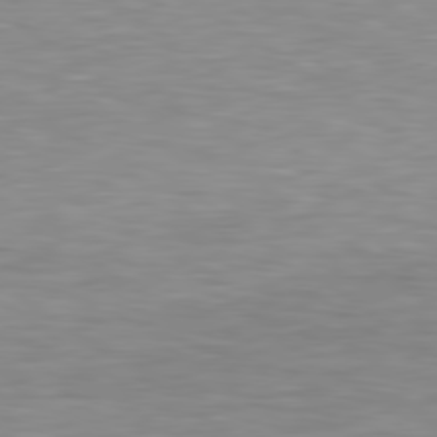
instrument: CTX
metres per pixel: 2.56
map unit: lApd
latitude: 79.5938
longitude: -129.7638
